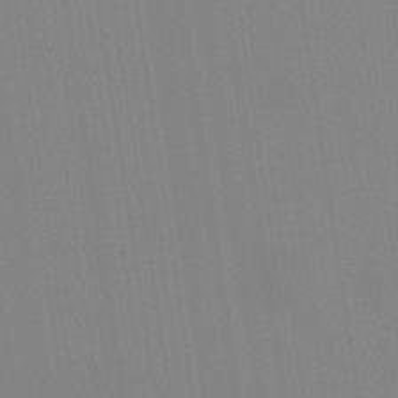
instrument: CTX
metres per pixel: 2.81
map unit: HNhu
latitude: 5.6316
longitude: 4.5762
